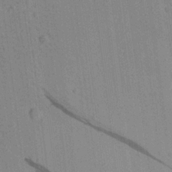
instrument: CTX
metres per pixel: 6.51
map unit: Aa
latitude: 21.9528
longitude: -139.3859
